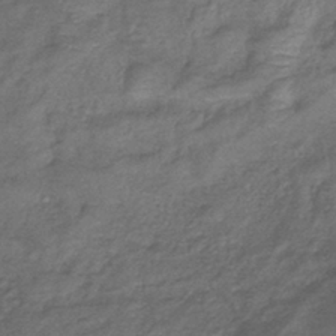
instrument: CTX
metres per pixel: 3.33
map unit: eHb
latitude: -38.9353
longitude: 78.2361
